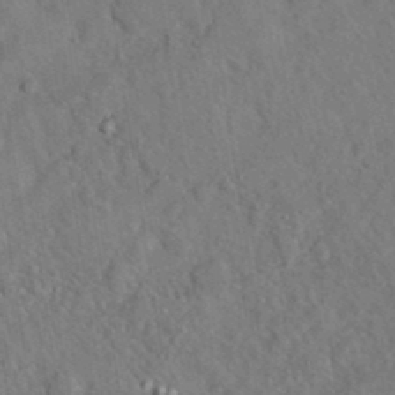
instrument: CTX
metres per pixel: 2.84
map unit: eAb
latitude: 34.5734
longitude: 110.3873
